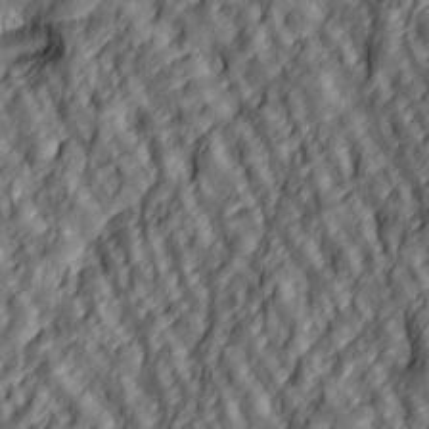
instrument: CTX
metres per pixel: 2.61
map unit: lAa
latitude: 5.1025
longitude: -116.5924
